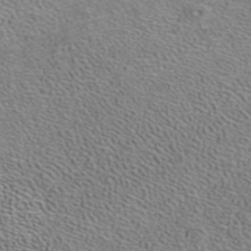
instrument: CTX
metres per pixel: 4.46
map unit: ANa
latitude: 39.9150
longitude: 21.3887
